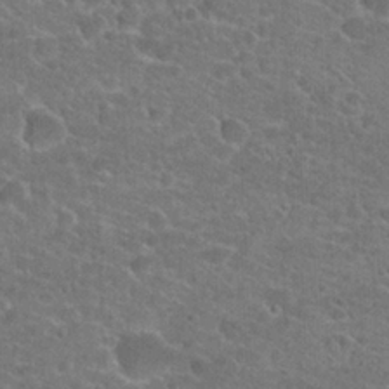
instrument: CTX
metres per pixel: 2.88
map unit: Hto
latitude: 21.5371
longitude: -43.8394
